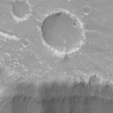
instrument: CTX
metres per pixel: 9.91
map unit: Nhu
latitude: -12.1795
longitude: -61.8394
